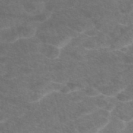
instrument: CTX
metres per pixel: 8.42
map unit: eAb
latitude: 47.7450
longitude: 112.8030
